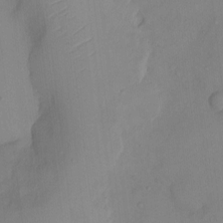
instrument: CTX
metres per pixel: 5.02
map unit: Ht
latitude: -4.2361
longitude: -13.6316
